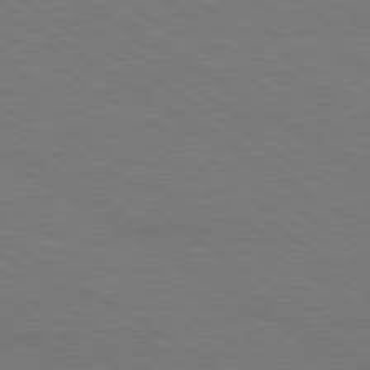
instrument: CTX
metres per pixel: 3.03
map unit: lApd
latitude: 79.7072
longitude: -126.1767
